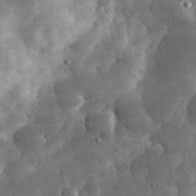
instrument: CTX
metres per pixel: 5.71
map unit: eHh
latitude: 33.8772
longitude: -70.2144
